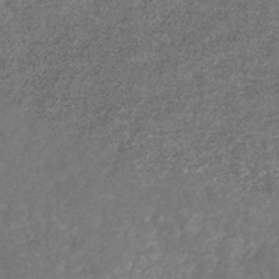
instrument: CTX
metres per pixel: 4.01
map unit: eHb
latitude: -32.1795
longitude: 71.1242
